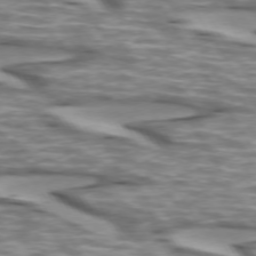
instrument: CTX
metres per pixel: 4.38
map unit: lApd
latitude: 73.1970
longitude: -57.0647
